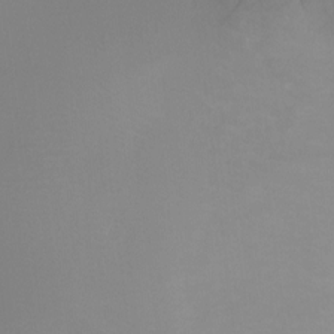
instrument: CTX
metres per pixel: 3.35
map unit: Ht
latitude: -1.1432
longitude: -35.1403
